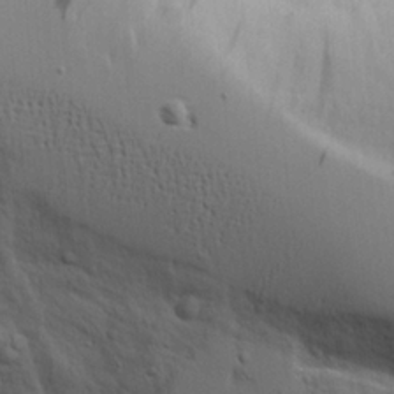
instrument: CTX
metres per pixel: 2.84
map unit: Aa
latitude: 19.3481
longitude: -126.4790
